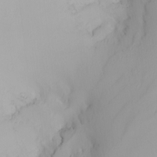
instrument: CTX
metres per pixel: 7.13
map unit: Nhu
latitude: -4.9163
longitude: -91.7072
